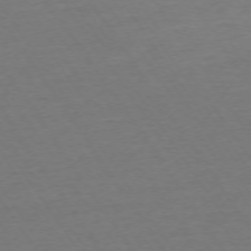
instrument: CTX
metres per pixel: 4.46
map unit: Ap
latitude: -74.2551
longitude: -85.7261
